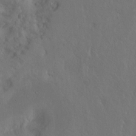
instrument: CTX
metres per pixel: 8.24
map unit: Hto
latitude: -7.9556
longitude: -46.4223
